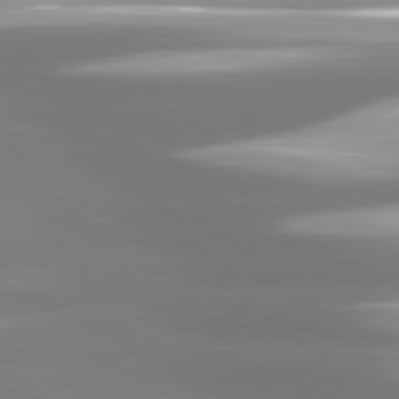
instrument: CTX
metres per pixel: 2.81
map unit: lApd
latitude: 81.0080
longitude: -139.9528
